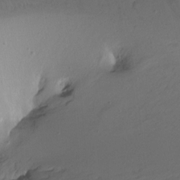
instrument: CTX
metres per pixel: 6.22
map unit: Ht
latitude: -13.2943
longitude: -43.9150
